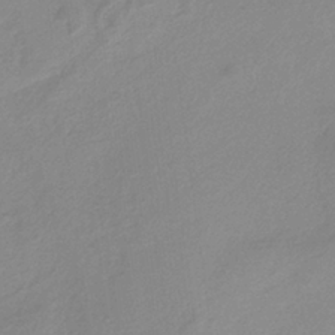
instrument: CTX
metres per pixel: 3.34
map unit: HNb
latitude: -36.2172
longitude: 55.0676
